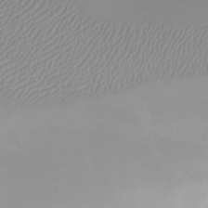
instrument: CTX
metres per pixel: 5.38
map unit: eHh
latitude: -6.4629
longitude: -79.7828
